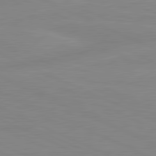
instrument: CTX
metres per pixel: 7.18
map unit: lApd
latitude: 81.4615
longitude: -173.1403
